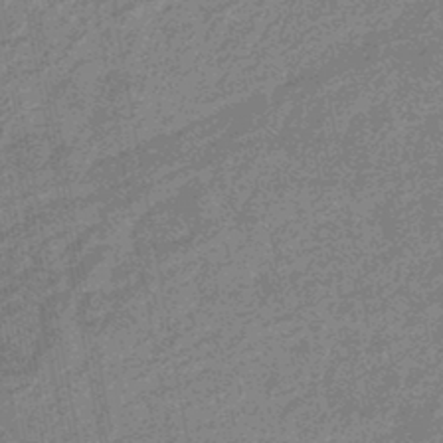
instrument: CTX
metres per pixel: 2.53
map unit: eHb
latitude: -44.7463
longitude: 88.7841
